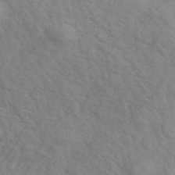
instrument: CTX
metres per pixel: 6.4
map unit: ANa
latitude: 42.6680
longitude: 53.7666
